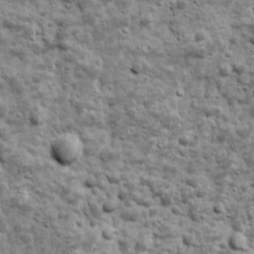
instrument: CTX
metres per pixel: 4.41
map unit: Ave
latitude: 16.7813
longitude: -133.9528
